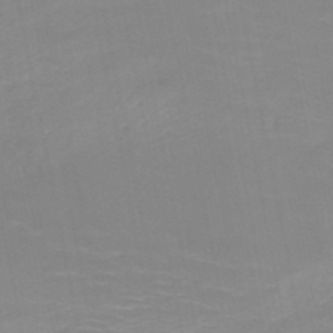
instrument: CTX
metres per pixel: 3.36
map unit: HNb
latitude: -49.6533
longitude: -47.8962
